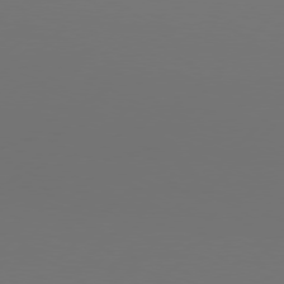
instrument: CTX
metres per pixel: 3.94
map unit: Hpe
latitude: 76.9513
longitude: -137.4994
